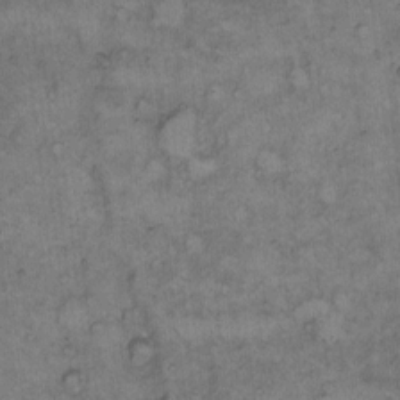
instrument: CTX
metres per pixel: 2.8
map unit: Hto
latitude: 8.9325
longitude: -59.8017
